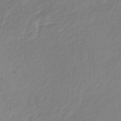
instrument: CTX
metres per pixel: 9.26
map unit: lHb
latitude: -41.6533
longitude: 71.1809
